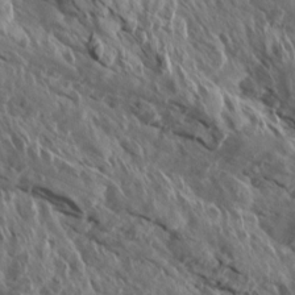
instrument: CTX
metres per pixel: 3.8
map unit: Aa
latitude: 13.4238
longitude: -142.2712
